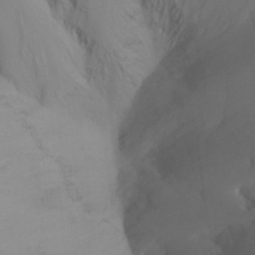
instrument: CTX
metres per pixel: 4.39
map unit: Ht
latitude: -16.2551
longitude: -46.9892
